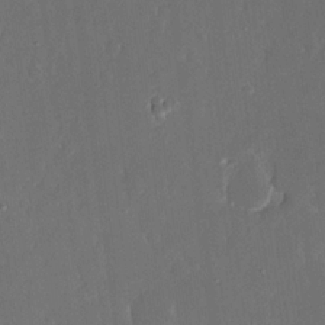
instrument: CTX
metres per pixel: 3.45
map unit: eHh
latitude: 15.6316
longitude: -72.6491
